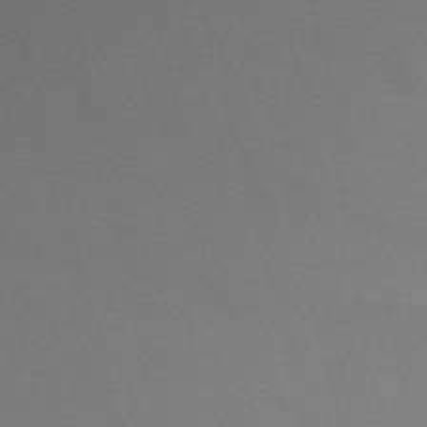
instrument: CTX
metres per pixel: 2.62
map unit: ANa
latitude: 51.2537
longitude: -71.1970
